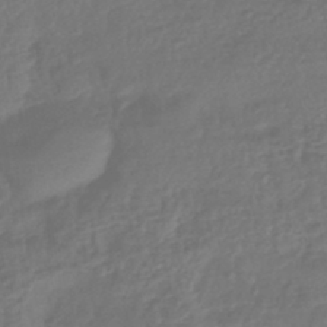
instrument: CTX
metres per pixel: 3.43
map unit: lHb
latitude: -43.5399
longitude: 81.2754
